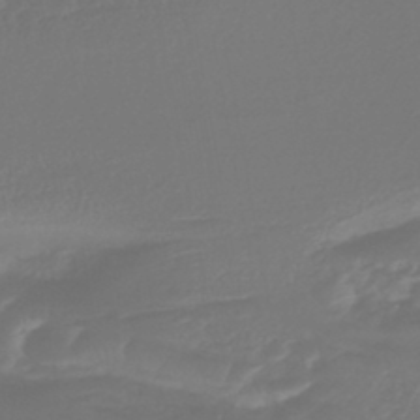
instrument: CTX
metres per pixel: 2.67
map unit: lHb
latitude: -43.6154
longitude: 77.8233
